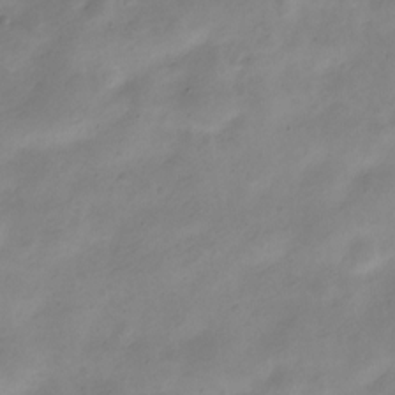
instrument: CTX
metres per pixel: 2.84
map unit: Nve
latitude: -23.4455
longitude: 105.7855
